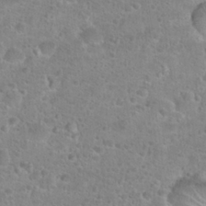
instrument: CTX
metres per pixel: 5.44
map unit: Hto
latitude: 25.0269
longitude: -48.3467
